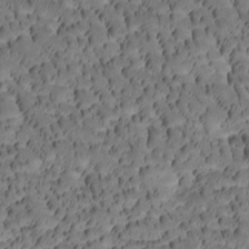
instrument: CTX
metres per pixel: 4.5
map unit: Htu
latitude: -3.3887
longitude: 171.6722
